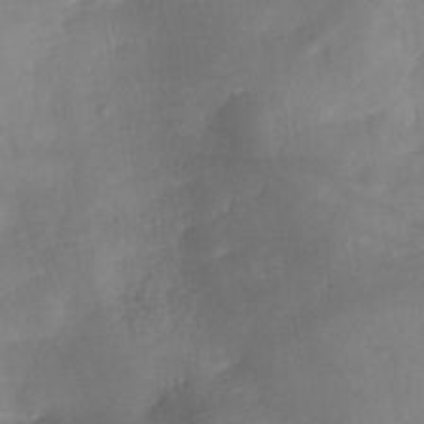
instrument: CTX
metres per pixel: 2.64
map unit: Nhe
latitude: -37.8989
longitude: -146.9514
